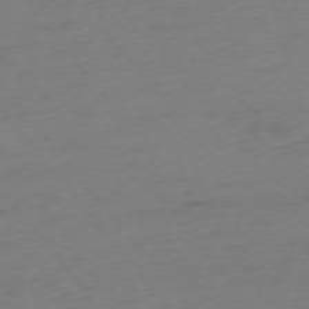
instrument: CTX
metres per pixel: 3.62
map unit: Ap
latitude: -75.5399
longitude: -72.2712
